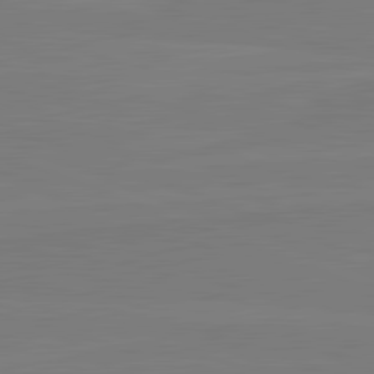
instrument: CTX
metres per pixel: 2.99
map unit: lApd
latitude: 82.0633
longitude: 164.5952
